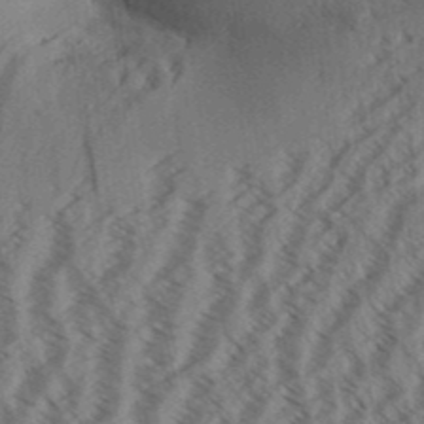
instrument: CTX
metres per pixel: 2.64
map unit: Aa
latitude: 31.3482
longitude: -138.9892
